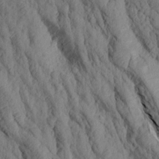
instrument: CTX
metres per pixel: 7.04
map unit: Aa
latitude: 17.3104
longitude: -145.8961
